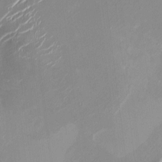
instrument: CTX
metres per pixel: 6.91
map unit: HNhu
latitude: -0.9731
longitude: -6.4790
